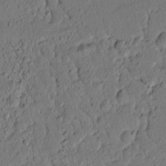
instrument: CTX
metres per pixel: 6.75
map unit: lAvf
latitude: 8.4223
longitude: 166.2739
